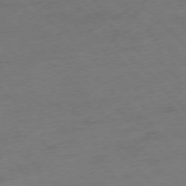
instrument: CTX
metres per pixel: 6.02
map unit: Ap
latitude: -77.0486
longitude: -57.8583
